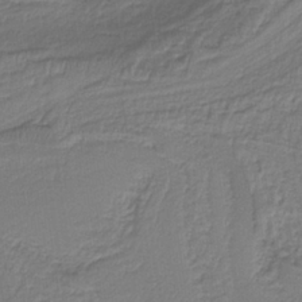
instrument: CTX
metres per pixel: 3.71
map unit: HNb
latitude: -37.0864
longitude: 57.3321
